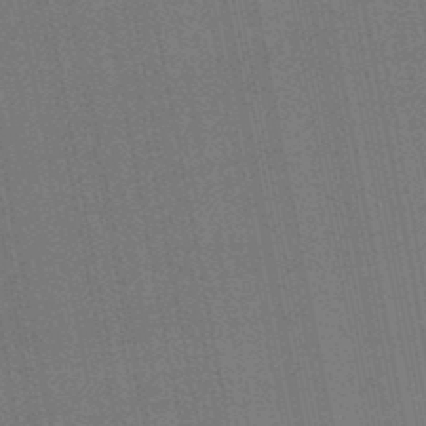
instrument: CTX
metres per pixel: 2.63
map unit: lHb
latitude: -47.5021
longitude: 66.8975
